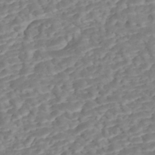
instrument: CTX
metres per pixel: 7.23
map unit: Nhe
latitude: -47.6155
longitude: -172.0822
